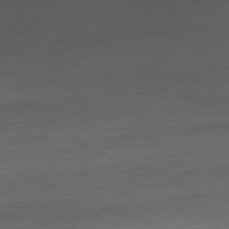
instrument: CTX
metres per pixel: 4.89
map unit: Ap
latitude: -80.4818
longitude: -79.8584
